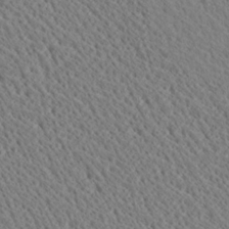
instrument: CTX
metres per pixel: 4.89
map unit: Ave
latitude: 21.4238
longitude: -139.8016
